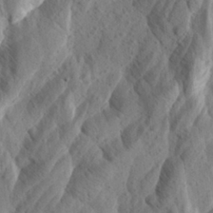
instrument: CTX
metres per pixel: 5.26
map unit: Aa
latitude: 24.2144
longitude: -144.0633
